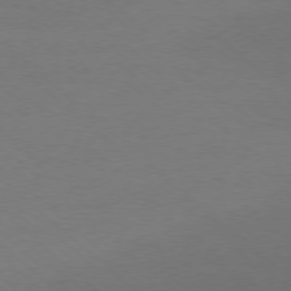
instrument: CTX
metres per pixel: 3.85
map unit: Ap
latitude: -78.4629
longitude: -70.4034
